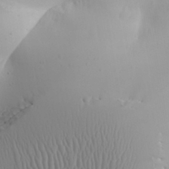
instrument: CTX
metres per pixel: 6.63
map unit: Aa
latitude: 31.5749
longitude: -142.9703
